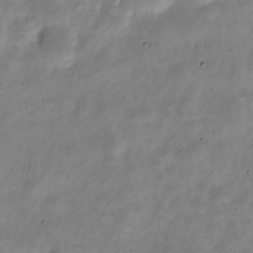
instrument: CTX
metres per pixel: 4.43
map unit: Nve
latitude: -24.2172
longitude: 106.0283
